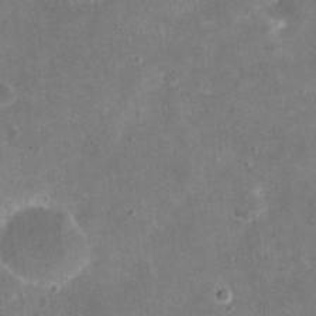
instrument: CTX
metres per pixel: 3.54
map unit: eHh
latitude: 20.3656
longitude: -65.4426
